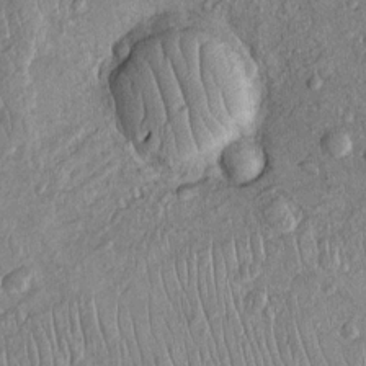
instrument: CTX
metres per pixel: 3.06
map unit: Htu
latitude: -5.2942
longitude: 155.0675
